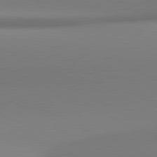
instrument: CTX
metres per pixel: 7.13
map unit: lApd
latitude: 81.2159
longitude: 143.9556
